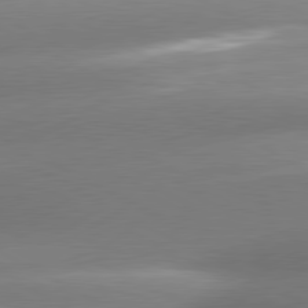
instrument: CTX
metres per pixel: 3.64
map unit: lApd
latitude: 80.4034
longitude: -159.2726
